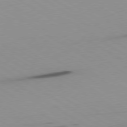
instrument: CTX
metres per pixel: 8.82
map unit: Ap
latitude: -80.3684
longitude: -62.1011
